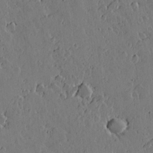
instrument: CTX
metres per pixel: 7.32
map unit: lAvf
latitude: 15.8773
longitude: -125.6316
